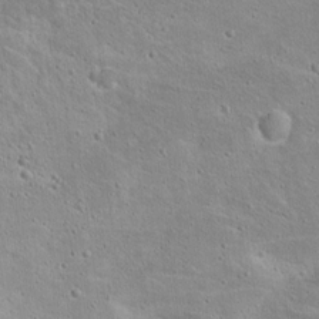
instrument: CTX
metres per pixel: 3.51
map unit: Hto
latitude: 16.1389
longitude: -37.6883
